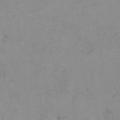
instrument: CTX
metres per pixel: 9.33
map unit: Hto
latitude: 7.5560
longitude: -35.1781
